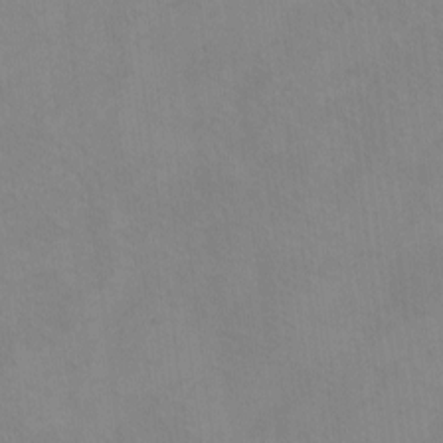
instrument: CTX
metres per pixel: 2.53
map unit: eHh
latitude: -8.5763
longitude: -67.6316
